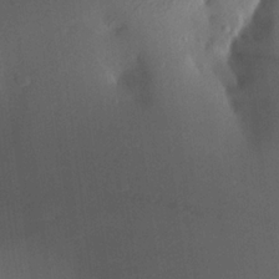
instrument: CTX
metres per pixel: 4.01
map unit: Aa
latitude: 21.1026
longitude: -147.0081
